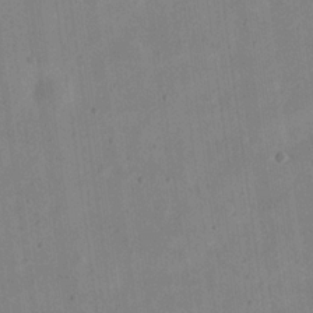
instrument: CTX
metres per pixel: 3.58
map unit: eHh
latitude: 20.8002
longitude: -70.0822
